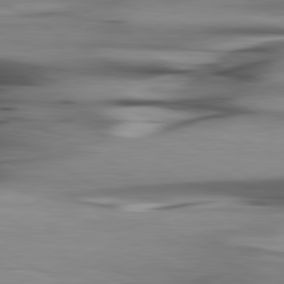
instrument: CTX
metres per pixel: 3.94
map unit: lApd
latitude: 80.5168
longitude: -121.9528
